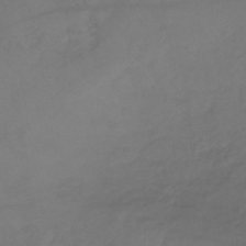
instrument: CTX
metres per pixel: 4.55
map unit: lHb
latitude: -39.5399
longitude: 70.3684
